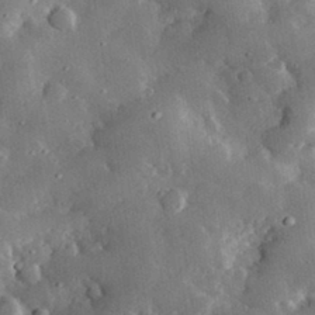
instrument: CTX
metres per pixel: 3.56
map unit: lHvf
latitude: 32.8947
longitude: -84.4601
